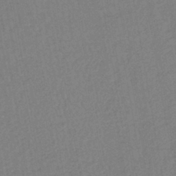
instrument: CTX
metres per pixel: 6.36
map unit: lHb
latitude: -42.1038
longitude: 68.1605
